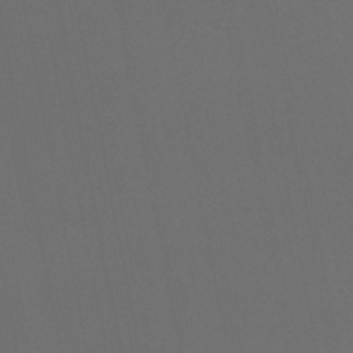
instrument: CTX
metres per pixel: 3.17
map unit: lHb
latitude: -47.9178
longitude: 68.8408
